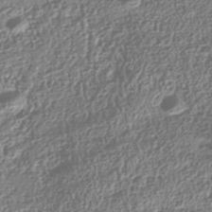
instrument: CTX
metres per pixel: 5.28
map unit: Nhu
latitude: -40.4818
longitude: -86.4034
